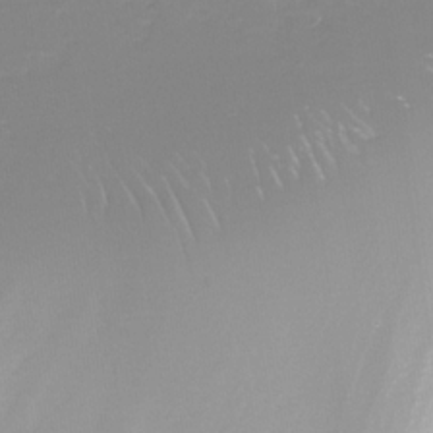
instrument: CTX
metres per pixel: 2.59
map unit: Nhe
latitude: -32.5385
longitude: -92.3656
